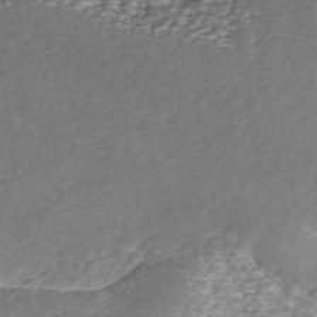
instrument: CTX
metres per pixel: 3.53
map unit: ANa
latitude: 45.8961
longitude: 37.2376
